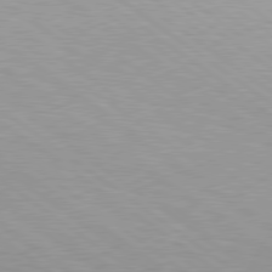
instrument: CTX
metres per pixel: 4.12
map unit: lApd
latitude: 79.1026
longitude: -177.4804
